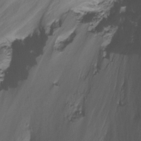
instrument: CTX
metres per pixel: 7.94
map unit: Nhu
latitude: -15.4266
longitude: -56.9513
